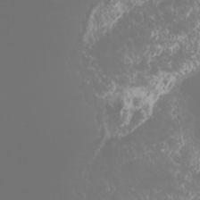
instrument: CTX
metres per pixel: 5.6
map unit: Htu
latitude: -6.8786
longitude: -73.7639
